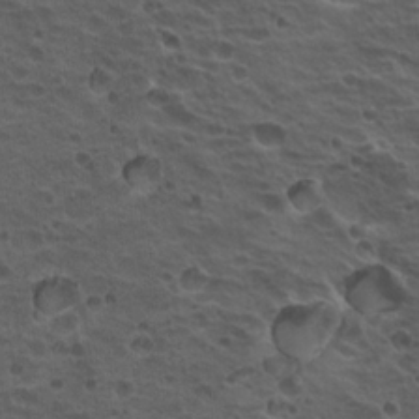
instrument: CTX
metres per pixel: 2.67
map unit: Hto
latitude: 19.7071
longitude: -32.2523
